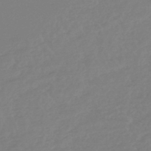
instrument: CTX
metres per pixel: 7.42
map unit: lHb
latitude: -45.1620
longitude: 71.3321
